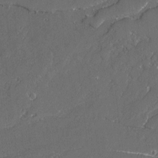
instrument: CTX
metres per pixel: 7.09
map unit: lAvf
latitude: -2.0283
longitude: -107.3482
